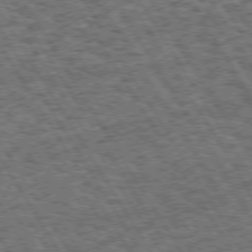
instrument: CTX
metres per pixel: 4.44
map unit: Hpe
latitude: 73.5183
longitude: -126.1200
